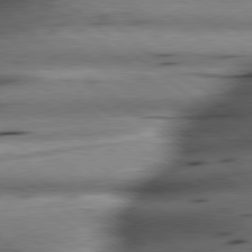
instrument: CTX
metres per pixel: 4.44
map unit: lApd
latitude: 79.2348
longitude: -140.7813
